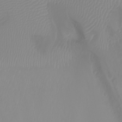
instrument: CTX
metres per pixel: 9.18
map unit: Nhu
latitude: -7.3509
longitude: -83.4426
